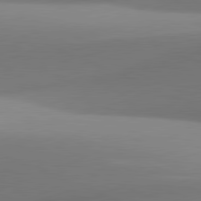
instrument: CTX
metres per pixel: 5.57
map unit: lApd
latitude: 81.4804
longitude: 141.9745
